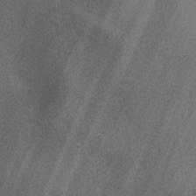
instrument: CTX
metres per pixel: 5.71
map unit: lAa
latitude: 3.1970
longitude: -115.6504
